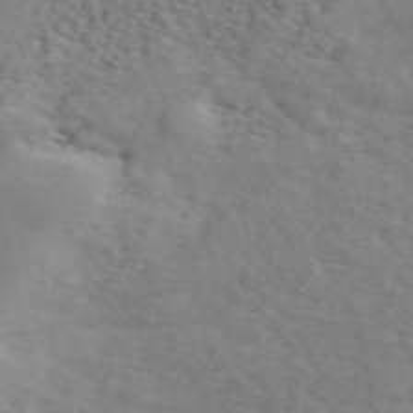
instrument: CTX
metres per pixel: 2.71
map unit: ANa
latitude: 50.2144
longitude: -81.7261
